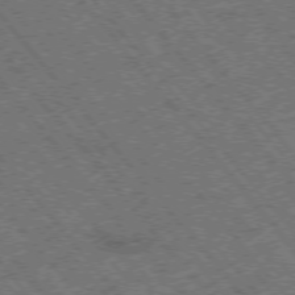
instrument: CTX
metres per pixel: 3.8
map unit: Hpe
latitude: -75.9556
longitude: -20.2145
